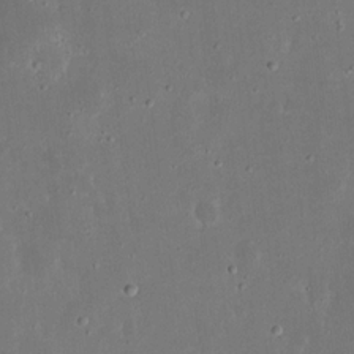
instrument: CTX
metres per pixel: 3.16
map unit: eHh
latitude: 17.0270
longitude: -72.6869
